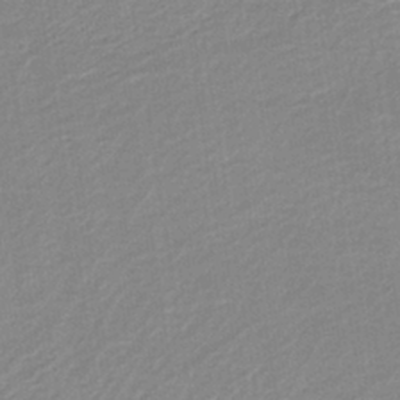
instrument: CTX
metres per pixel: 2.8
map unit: HNb
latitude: -37.5210
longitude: 56.7463
